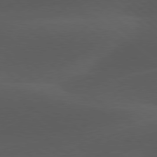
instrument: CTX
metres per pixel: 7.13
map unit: lApd
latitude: 78.1767
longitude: -54.6112
